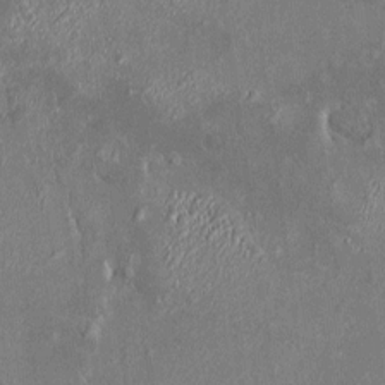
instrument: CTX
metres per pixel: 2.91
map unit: HNhu
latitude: 7.2915
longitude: 2.8596
